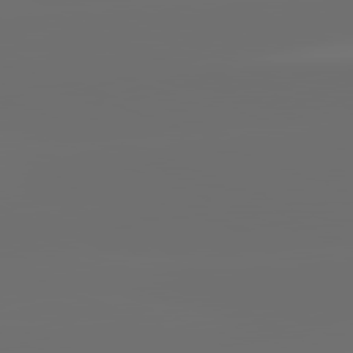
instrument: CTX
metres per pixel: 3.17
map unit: lApd
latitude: 82.1388
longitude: -164.6302
